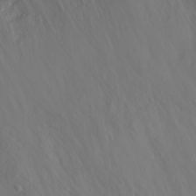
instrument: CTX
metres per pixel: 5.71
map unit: eHh
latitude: 23.8961
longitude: -64.3845
